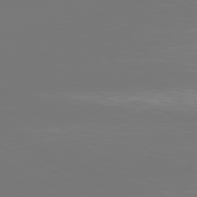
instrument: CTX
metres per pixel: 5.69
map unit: Ap
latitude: -80.7652
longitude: -58.7813
